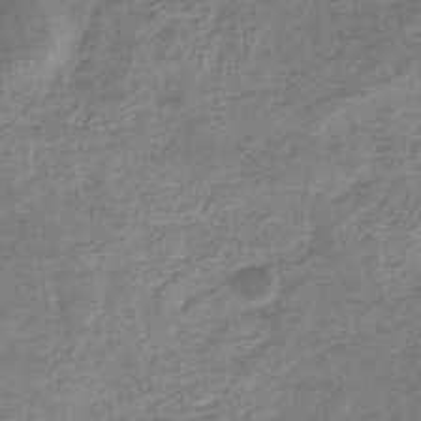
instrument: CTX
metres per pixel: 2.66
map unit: eHb
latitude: -35.2187
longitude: 77.6344
